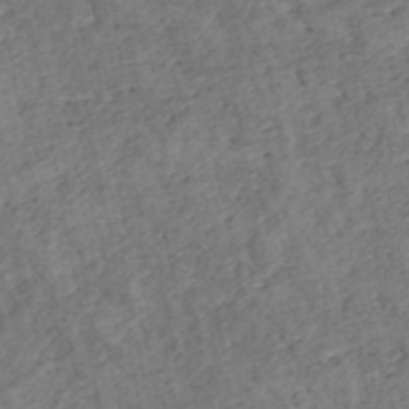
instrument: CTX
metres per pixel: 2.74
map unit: ANa
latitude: 42.6302
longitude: 18.1795
